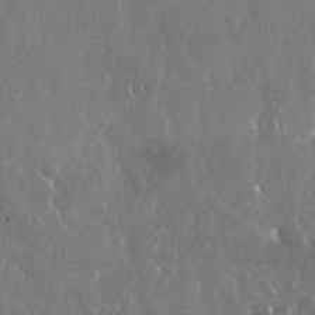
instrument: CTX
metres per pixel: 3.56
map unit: Nhu
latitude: 29.1592
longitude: -62.4601
